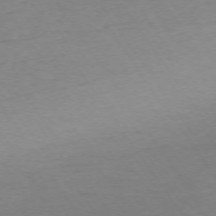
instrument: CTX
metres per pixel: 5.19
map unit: Ap
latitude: -74.3873
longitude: -85.7828
